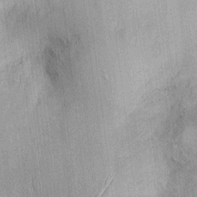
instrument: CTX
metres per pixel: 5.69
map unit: Ht
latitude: -3.5210
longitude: -13.9717
